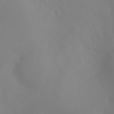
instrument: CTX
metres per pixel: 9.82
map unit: Ht
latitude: -12.8786
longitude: -50.4223
